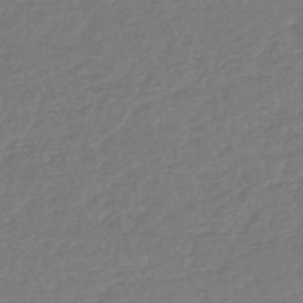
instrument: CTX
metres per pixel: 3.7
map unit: lHb
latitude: -45.1242
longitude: 70.5763
